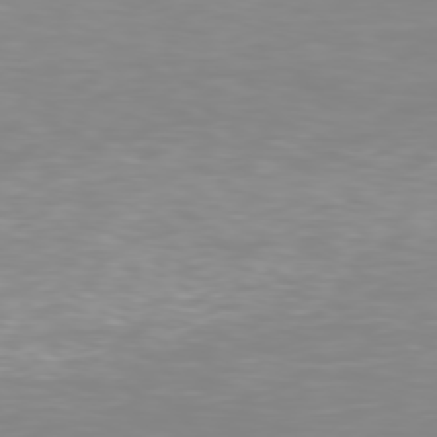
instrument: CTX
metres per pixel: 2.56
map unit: Hpe
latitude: 77.5182
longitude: -162.0255
